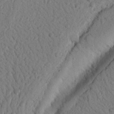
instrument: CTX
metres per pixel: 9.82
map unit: Nhu
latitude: 21.2159
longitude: -76.1766
